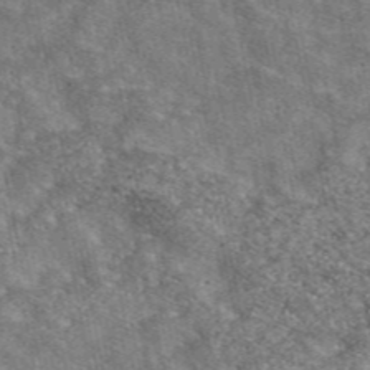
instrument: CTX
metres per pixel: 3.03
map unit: eAb
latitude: 48.8947
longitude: 116.8030
